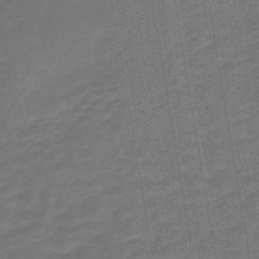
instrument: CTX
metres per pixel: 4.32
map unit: lHb
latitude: -43.2375
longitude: 62.8030
